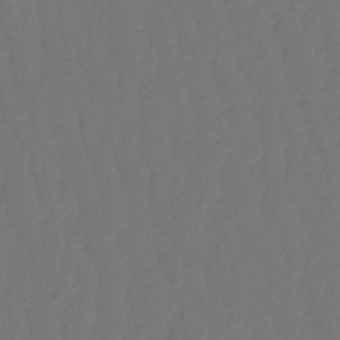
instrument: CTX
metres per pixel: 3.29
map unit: eHb
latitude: -50.8975
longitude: 77.4832
